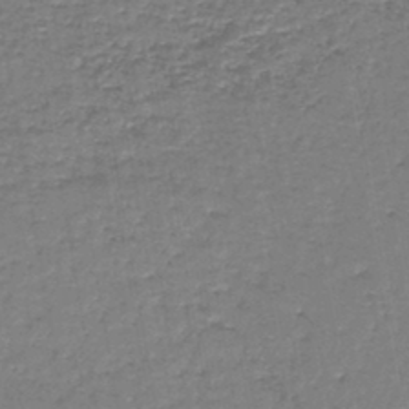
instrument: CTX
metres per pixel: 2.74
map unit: lHb
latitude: -44.2928
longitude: 57.3698
